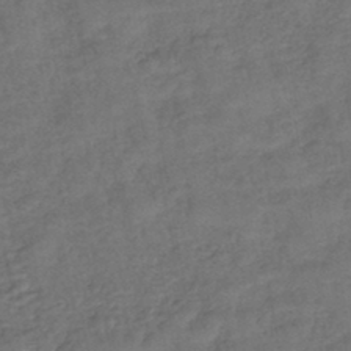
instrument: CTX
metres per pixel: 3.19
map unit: lHb
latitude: -42.6896
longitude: 79.8800
